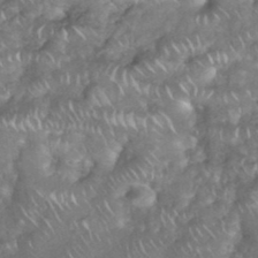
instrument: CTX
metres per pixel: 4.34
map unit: eHh
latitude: 38.3656
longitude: -58.4979
